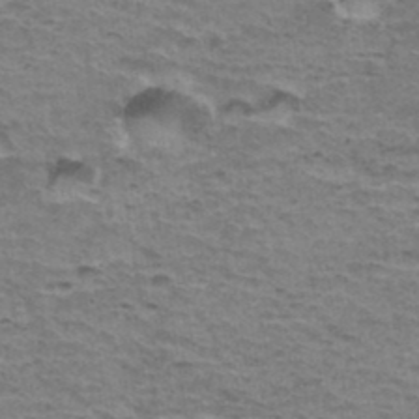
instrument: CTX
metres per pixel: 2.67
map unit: Hto
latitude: 36.3656
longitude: -43.2915
